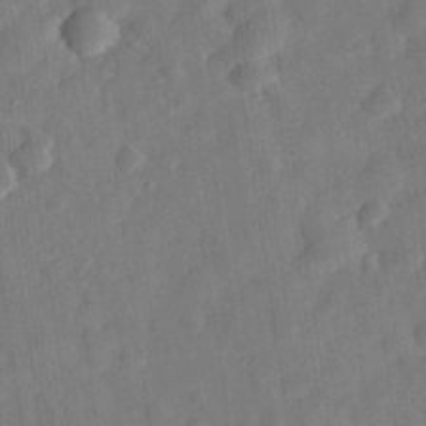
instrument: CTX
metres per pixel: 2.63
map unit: eHh
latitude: 30.2334
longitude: -74.7057
